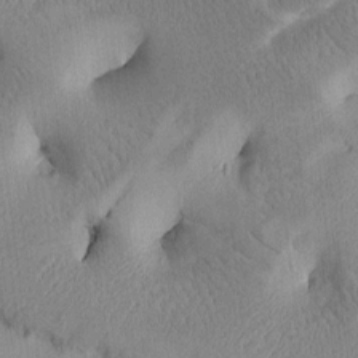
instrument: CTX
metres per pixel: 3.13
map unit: Htu
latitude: -4.6140
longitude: 172.7085
